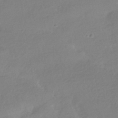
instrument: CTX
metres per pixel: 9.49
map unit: HNhu
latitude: -41.7477
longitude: 97.1809
